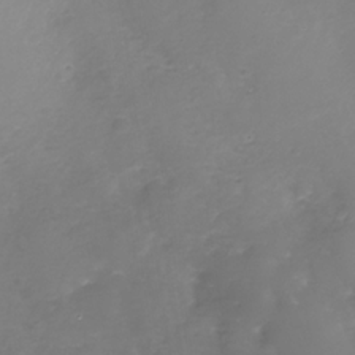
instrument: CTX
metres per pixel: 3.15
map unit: Nhe
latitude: -32.6519
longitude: -88.4601
